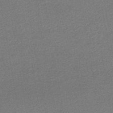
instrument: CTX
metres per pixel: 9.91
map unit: HNhu
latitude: -48.1417
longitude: 99.7100
